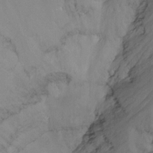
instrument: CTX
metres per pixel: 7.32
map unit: Nhu
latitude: -14.4251
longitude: -58.2523
